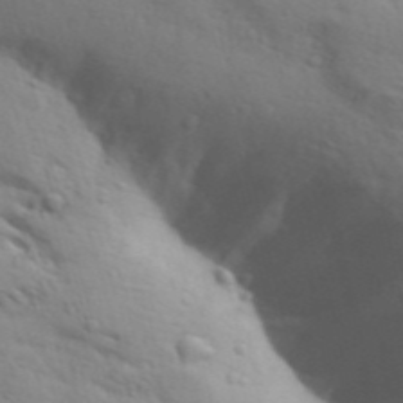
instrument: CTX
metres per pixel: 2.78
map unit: Aa
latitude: 31.4238
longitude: -146.7625
